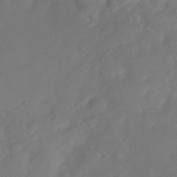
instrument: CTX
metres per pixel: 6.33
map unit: Nhu
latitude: -27.5021
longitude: -79.1026
